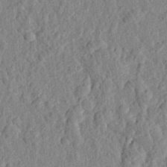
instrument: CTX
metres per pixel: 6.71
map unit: eHh
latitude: 28.2522
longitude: -76.5356
